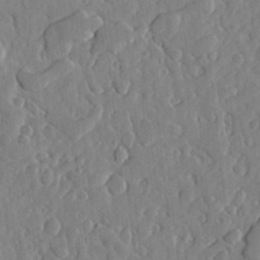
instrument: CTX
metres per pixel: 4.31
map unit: lHvf
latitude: 18.0822
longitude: -113.2159
